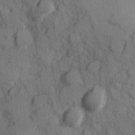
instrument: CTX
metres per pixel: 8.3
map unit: Hve
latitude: 25.4804
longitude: 147.8233
